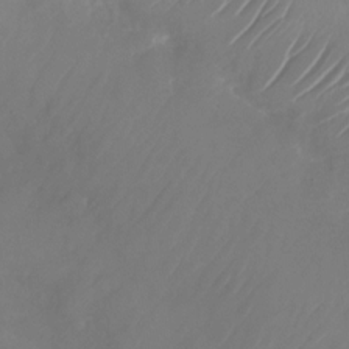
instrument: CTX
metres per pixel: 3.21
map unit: Nhu
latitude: -27.2187
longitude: -72.1578
